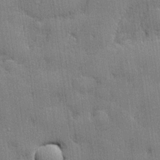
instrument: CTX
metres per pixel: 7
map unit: lHvf
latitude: 21.8206
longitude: 142.8408
